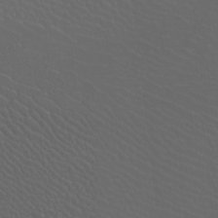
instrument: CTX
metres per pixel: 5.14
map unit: Htu
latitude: -11.8044
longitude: -73.1025
